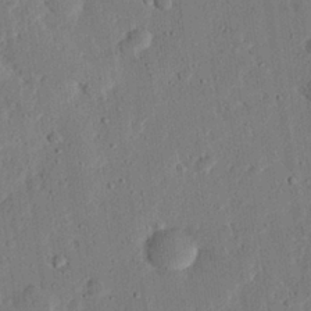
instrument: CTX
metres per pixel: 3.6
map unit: eHh
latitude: 25.4237
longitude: -81.2348
